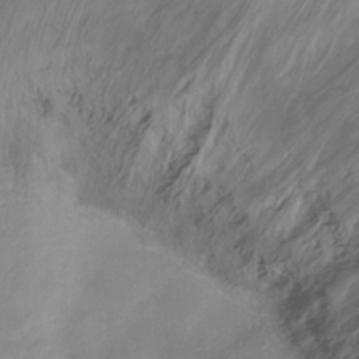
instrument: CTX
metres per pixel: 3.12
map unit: Ht
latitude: -16.2929
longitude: -42.8191
